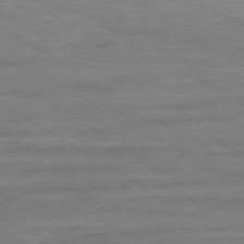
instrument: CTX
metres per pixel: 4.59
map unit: Ap
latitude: -80.1984
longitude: -104.0444
